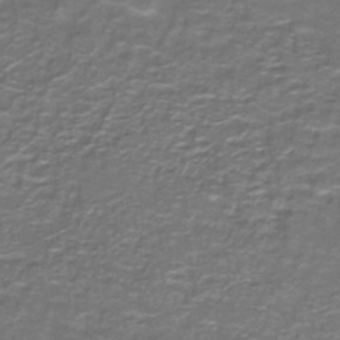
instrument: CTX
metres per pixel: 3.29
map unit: lHb
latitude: -42.7652
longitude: 55.7856
